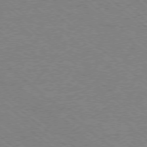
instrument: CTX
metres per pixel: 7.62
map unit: Ap
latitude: -78.0661
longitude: -83.6316
